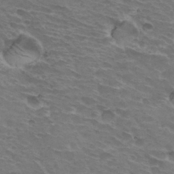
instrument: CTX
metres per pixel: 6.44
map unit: Hto
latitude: 32.8947
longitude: -43.8961
